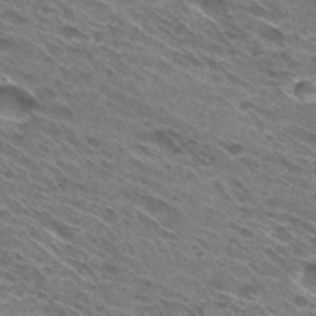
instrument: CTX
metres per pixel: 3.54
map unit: Hto
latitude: 30.3279
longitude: -45.3481
